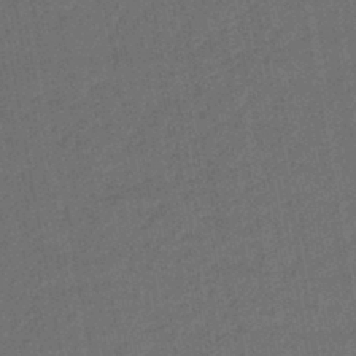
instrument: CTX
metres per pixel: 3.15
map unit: lHb
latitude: -43.0864
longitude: 61.3510
